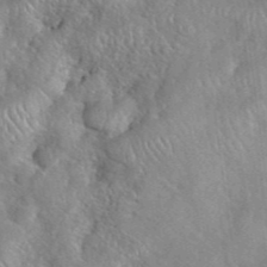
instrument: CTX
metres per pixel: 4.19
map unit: eHh
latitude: 40.0444
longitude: -56.5167
